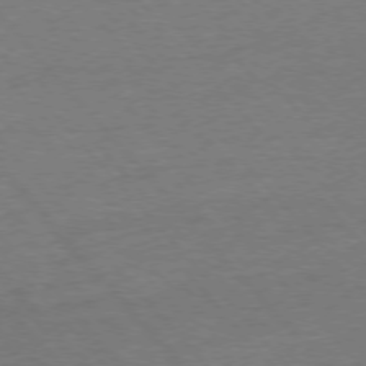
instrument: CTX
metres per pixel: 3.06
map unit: Ap
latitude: -76.8219
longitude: -95.7639
